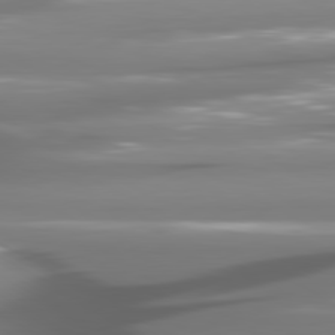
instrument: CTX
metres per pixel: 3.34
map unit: lApd
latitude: 80.7435
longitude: -144.5734
